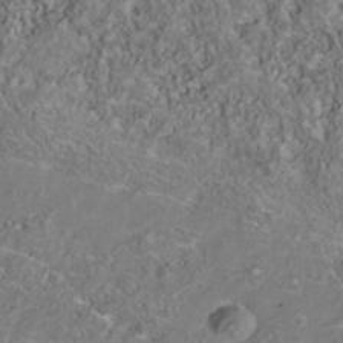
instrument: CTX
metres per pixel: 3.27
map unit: Nhu
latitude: -41.0297
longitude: -83.8772
